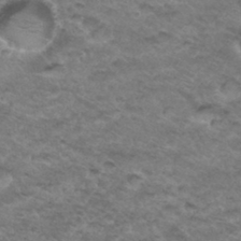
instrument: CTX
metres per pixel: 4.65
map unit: Hto
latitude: 33.5938
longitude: -48.3656
